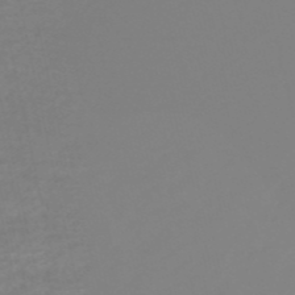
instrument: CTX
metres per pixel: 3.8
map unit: HNb
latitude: -53.8611
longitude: -33.9906
